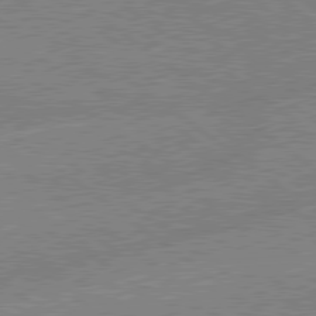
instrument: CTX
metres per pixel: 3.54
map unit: lApd
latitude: 79.0837
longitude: -144.5923
